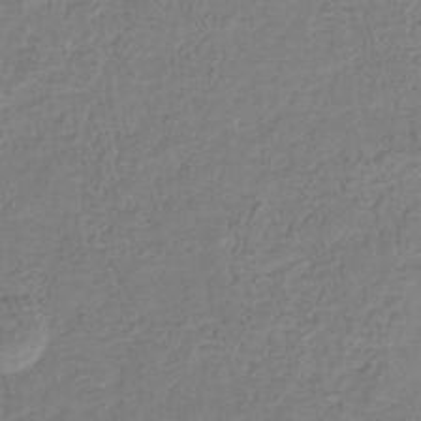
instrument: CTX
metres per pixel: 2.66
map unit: eHb
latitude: -32.6708
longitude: 74.9164
